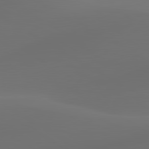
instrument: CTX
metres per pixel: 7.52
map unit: lApd
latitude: 80.5924
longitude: -85.1781
